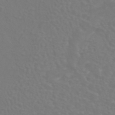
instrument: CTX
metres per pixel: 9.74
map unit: ANa
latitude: 43.2537
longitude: 23.0865
